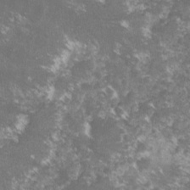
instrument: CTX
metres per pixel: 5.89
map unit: lHvf
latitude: -16.1039
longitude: -99.7260
